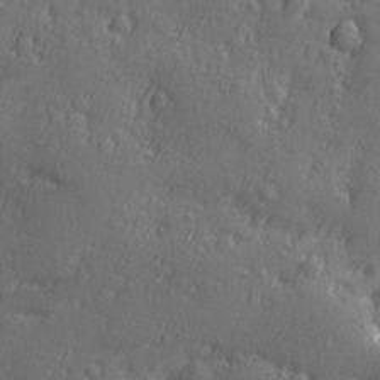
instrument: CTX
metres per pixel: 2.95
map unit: Ave
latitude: -9.2754
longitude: -119.0647
